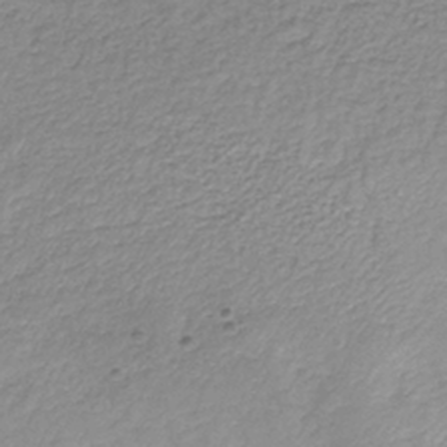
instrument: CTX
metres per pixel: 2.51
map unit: HNb
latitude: -35.3321
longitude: 52.1794
